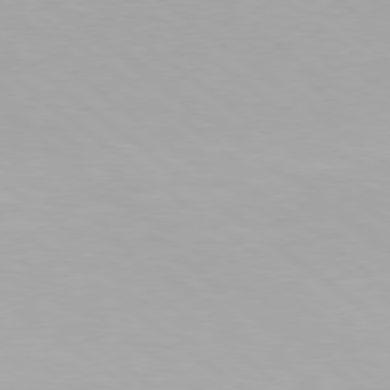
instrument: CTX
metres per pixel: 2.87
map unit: Hpe
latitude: 78.3468
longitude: -142.6869
